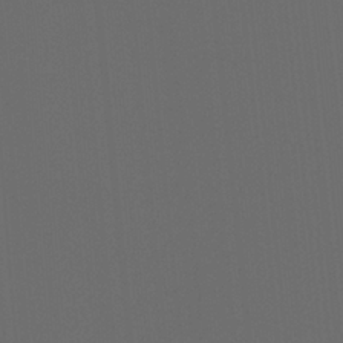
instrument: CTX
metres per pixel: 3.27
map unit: Htu
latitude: -7.7855
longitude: -48.4601
